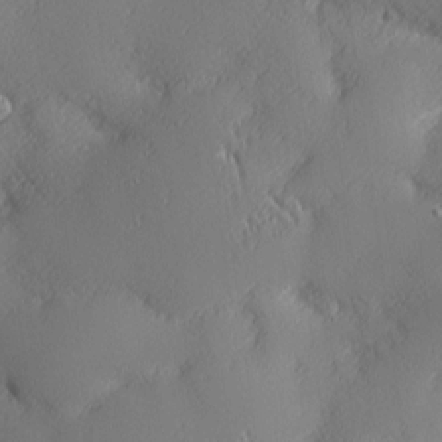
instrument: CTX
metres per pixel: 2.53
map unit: Nhu
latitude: 2.3089
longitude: -74.8758
